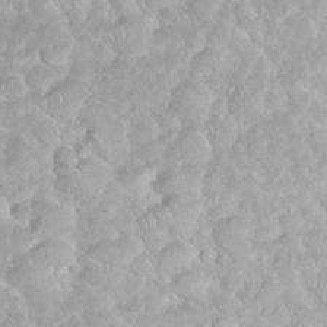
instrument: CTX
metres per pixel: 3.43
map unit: eHh
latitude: 35.4426
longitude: -61.8205
